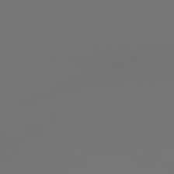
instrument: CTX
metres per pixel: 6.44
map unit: lApd
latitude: 78.9136
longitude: 178.2361
